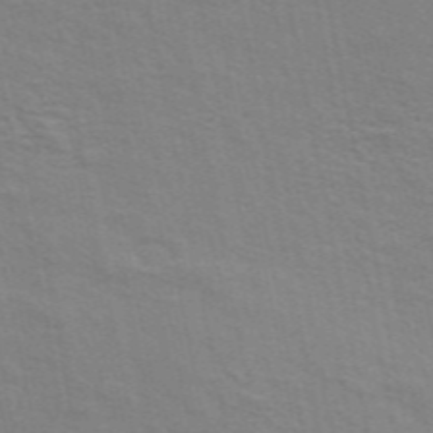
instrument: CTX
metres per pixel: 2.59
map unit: ANa
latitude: 49.0081
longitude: -74.8380
